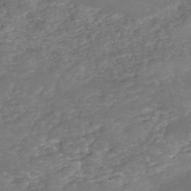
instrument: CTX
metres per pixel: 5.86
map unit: eHh
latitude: -54.8597
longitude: -90.4601
